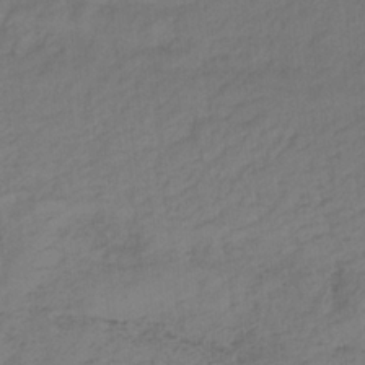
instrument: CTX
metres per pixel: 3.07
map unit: HNb
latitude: -33.0865
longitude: 64.2362
